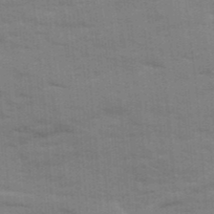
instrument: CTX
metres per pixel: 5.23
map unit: Ave
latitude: 12.8947
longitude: -102.1955
